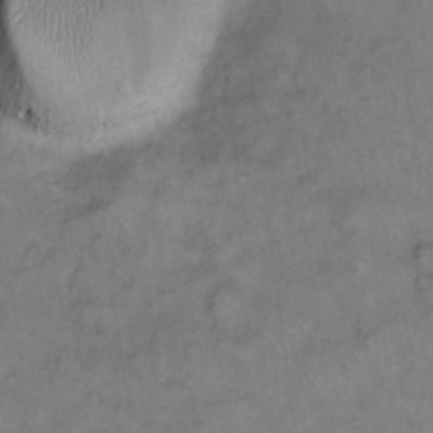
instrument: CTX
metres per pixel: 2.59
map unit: eHh
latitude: 13.8017
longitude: -65.3104
